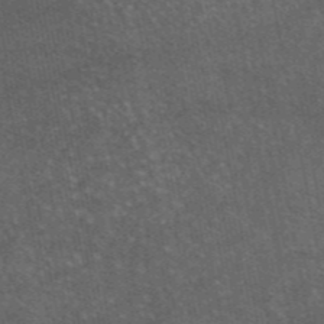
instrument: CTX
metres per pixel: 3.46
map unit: eAb
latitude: 46.3090
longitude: 119.2943
